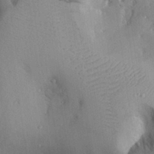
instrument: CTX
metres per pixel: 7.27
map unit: Aa
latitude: 29.0269
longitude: -131.2915
